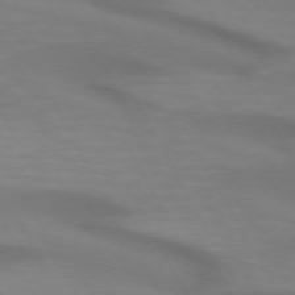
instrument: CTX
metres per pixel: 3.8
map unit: lApd
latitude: 72.5168
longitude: -49.3482
